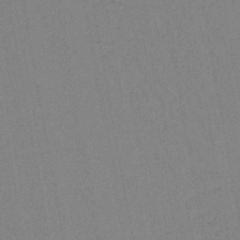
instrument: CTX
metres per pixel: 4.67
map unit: lHb
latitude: -44.9164
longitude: 63.2376
